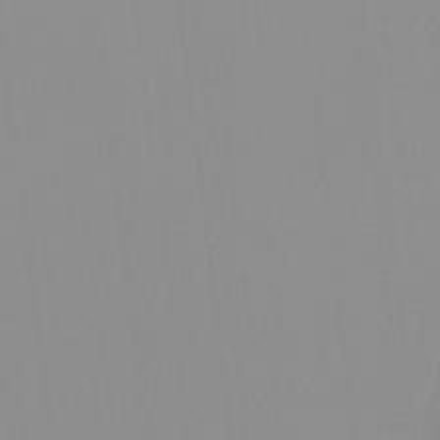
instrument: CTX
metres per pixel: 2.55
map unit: HNhu
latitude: -0.7275
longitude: -6.3845
